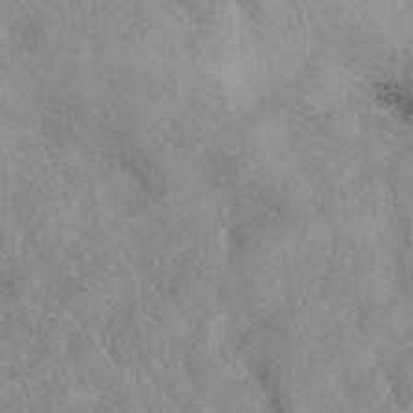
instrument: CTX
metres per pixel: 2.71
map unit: eAb
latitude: 40.4223
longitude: 109.9556
